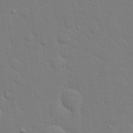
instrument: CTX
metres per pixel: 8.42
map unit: eHh
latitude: 19.5938
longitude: -62.2712
